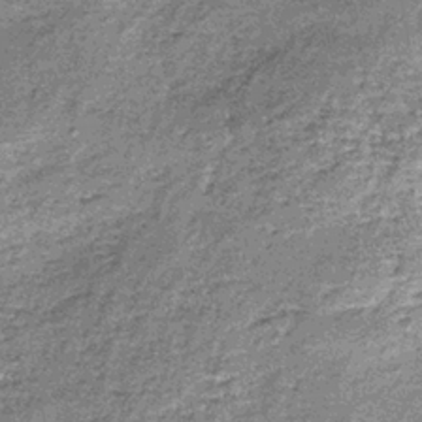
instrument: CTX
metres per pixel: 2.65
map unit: lHb
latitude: -38.1605
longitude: 64.8786
